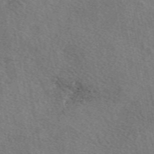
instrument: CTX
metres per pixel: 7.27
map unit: eAb
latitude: 50.5356
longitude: 110.2361
